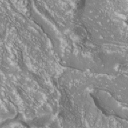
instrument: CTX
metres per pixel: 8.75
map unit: Nhe
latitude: -36.1983
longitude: -91.1970
